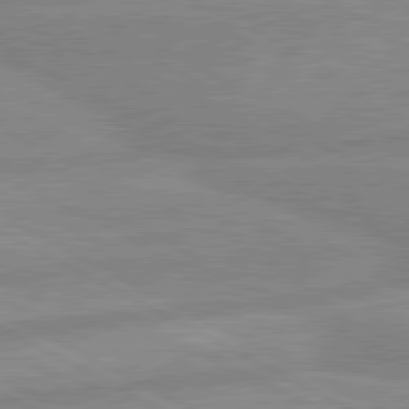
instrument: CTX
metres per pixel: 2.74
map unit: lApd
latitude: 80.4034
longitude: -169.3293
